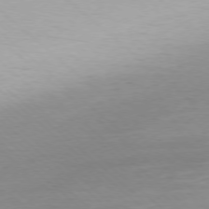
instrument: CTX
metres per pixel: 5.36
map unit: Ap
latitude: -77.8800
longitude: -90.8191
